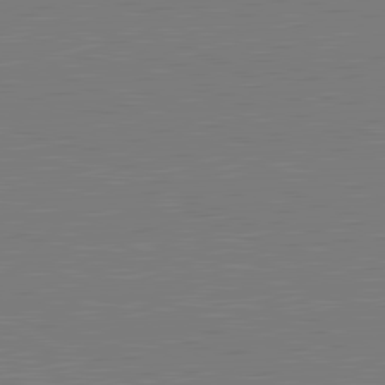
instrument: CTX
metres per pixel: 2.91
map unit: lApd
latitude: 81.4237
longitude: 150.8408
